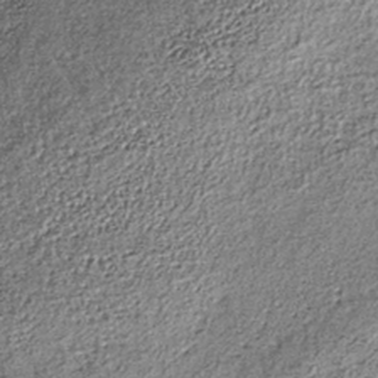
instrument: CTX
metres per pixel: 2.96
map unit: lHb
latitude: -38.8597
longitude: 65.4644
